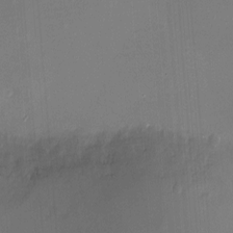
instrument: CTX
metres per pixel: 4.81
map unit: Ht
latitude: -6.2550
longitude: -26.1956
